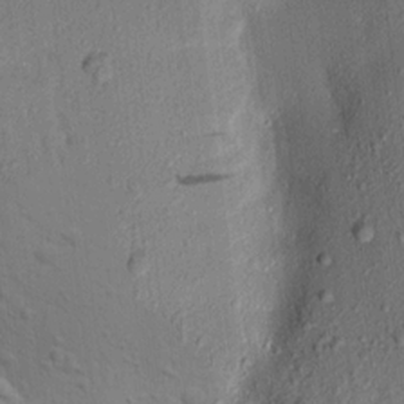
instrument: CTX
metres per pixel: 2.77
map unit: Aa
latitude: 16.8758
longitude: -147.8584
